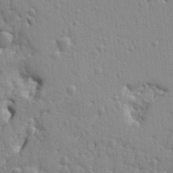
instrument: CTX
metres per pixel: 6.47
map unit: Ht
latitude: 9.8017
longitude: -77.1592
